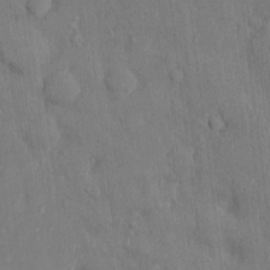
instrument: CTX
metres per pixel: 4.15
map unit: Nhu
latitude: 2.1766
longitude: -14.2334
